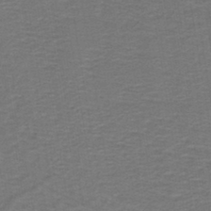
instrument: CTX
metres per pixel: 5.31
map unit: lHb
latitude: -42.6329
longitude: 53.5021
